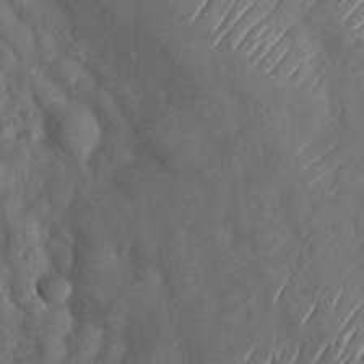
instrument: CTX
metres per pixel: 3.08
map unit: Nhu
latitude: -29.2187
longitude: -58.7246
